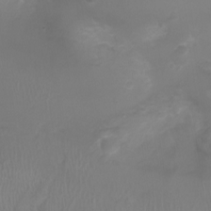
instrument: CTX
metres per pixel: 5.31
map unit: Nhu
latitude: 2.1011
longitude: -14.8569
